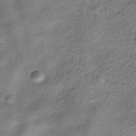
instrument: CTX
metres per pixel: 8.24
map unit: HNhu
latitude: -38.8408
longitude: 107.2376
